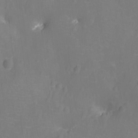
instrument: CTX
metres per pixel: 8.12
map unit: Nhu
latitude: -13.0864
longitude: -24.6301
